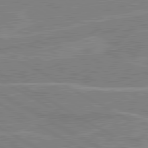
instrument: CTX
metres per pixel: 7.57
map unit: lApd
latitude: 80.8191
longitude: 122.5952
